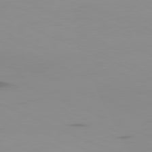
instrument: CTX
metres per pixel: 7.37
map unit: Ap
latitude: -81.3510
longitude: -60.9324
